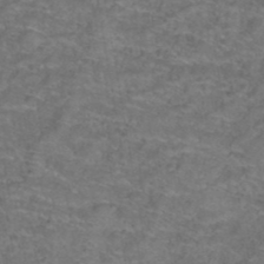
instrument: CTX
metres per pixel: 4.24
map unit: Hto
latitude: 39.5182
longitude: -42.5924
